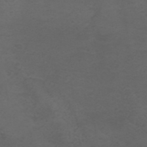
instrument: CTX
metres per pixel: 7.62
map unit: ANa
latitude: 36.4412
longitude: 13.9367
